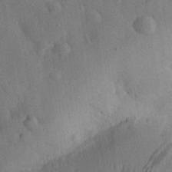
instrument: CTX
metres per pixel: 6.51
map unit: eHh
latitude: 28.8569
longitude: -76.0822
